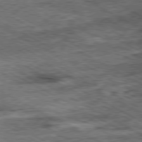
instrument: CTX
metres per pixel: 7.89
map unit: Ap
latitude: -81.0487
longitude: -89.8206
